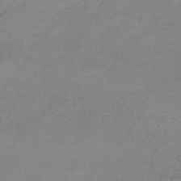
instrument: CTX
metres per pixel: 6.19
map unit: HNb
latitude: -46.3684
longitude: -35.4048
